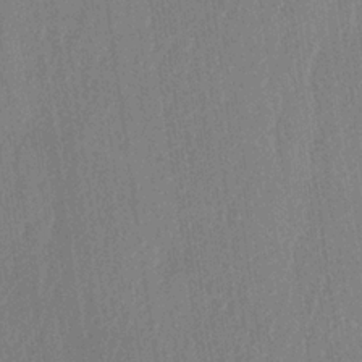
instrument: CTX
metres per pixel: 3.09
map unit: lAa
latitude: -5.3698
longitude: -129.3859
